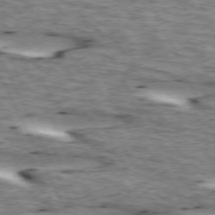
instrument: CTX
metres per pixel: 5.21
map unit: lApd
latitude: 73.3671
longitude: -54.6679
